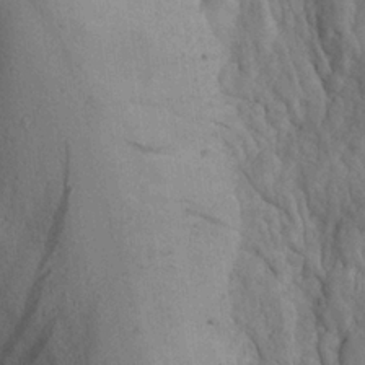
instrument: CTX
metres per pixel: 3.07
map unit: Ave
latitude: 23.2159
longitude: -134.4601
